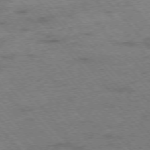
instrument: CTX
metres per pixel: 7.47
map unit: Hpe
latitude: -76.1606
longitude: -14.3090
